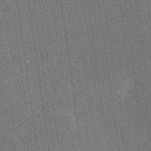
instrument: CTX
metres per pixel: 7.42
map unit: Hve
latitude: 26.8947
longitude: 144.4440
